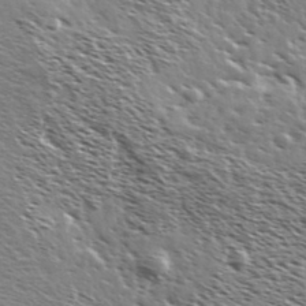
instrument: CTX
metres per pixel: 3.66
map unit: Ave
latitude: 37.3104
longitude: -110.8191
